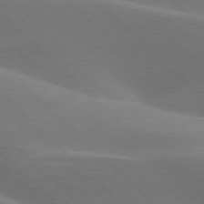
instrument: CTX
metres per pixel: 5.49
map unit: lApd
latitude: 77.4237
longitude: -51.7071
